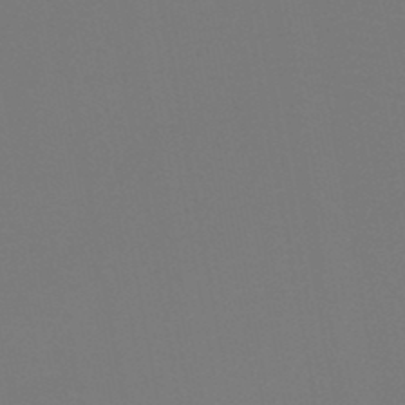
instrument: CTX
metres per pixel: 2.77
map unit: HNb
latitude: -47.1431
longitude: -43.1403
